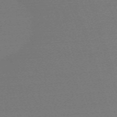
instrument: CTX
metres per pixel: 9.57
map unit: eHh
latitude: -62.4251
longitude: 52.6329
